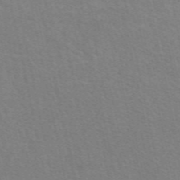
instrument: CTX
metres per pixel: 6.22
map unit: eAb
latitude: 51.0836
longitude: 111.3698
